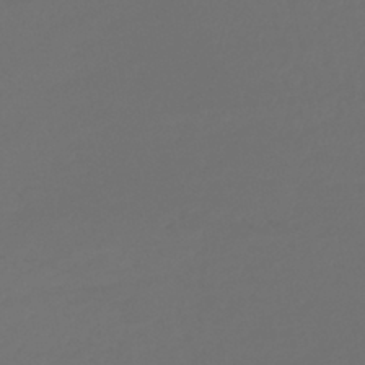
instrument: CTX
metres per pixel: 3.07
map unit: lHb
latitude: -43.4076
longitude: 67.4643
